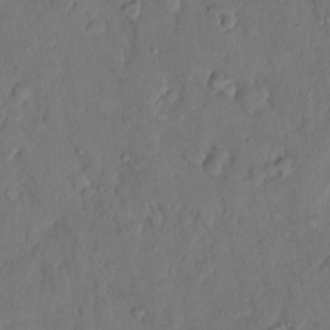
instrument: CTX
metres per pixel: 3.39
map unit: Hto
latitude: 8.9136
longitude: -61.8583
